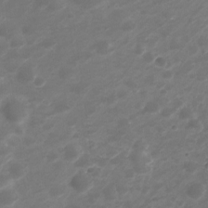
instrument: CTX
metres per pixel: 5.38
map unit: HNhu
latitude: -21.5966
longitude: 84.4062
